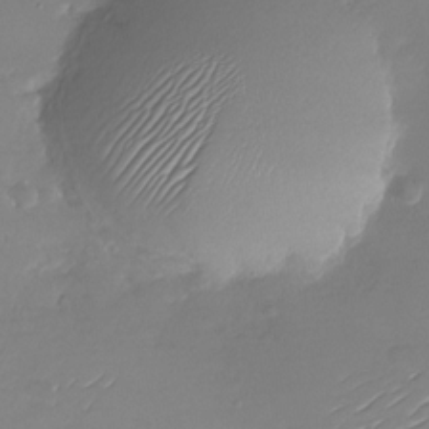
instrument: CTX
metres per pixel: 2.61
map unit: Nhu
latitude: -28.0850
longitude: -61.1970
